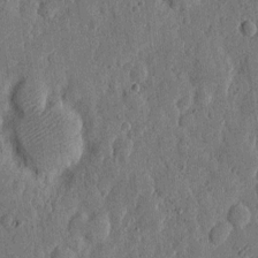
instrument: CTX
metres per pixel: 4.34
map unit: eHh
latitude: 6.5735
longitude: -71.8205
